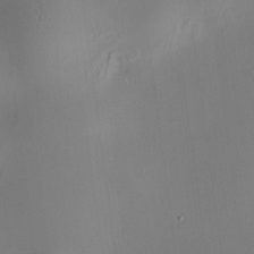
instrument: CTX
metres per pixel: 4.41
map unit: HNhu
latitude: 8.3656
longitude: 12.7841
